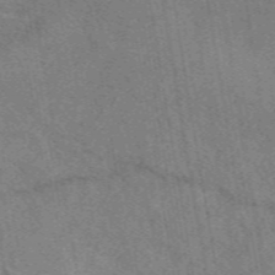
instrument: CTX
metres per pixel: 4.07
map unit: eAb
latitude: 49.8394
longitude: 116.0094
